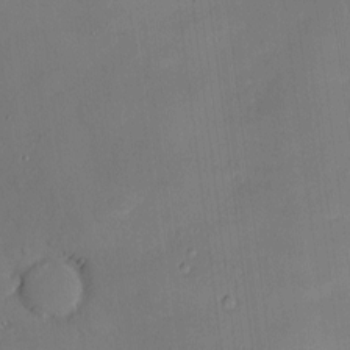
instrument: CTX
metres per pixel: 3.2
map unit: Hve
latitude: -10.2928
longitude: 176.2362
